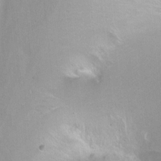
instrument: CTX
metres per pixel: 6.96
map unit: Nhu
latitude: -6.2928
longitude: -48.5546
